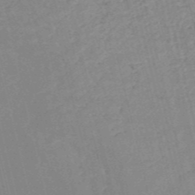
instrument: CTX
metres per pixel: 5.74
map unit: HNb
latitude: -53.0108
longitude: -37.1592
